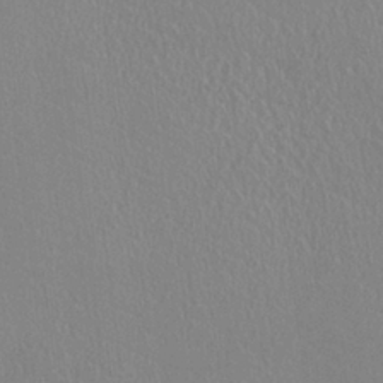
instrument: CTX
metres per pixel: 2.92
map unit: HNhu
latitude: -0.3307
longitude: -1.4237
